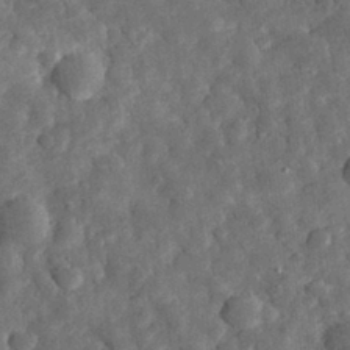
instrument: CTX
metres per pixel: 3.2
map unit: eHh
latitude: 31.1781
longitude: -69.3860
